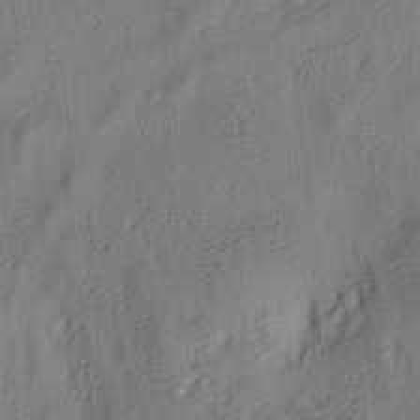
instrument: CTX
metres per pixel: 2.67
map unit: lAa
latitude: 5.3671
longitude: -114.5167
